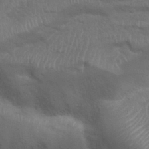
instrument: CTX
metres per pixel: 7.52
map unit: Nhu
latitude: 32.1011
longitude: -50.6301
